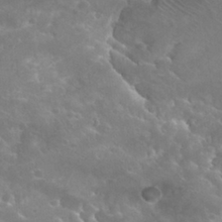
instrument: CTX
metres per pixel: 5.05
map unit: Hto
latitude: 26.9703
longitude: -39.8961
